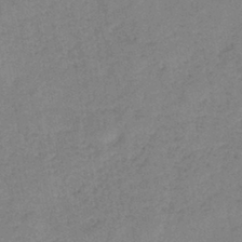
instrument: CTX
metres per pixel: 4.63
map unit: eHb
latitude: -40.8408
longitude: 79.3509
